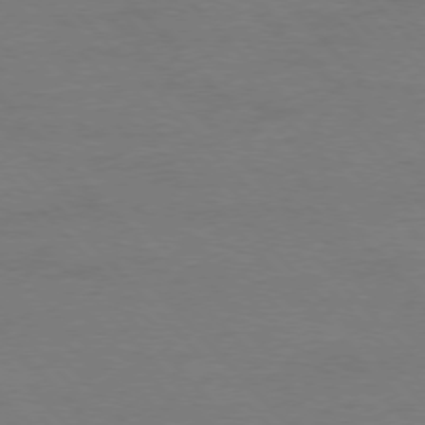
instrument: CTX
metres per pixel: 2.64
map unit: Ap
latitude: -77.3321
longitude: -87.8205
